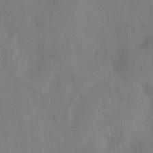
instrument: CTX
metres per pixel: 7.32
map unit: Aa
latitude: 14.7058
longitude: -147.9717
